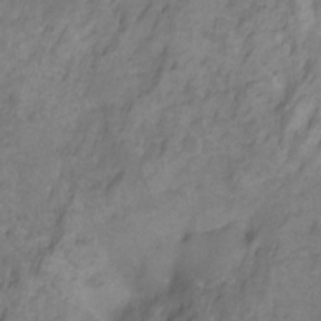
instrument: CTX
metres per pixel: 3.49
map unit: Hto
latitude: -2.2739
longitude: -34.2333
